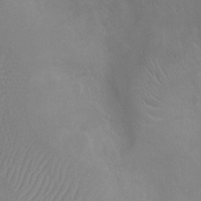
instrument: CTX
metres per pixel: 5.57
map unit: Ht
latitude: -4.1794
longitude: -18.1011
